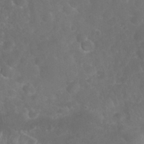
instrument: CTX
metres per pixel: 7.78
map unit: Nhu
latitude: 27.2159
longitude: -63.8395
